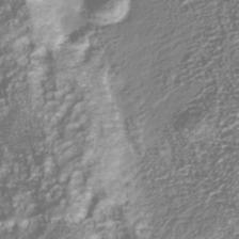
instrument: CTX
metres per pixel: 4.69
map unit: Nhu
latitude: -39.6155
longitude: -82.3278
